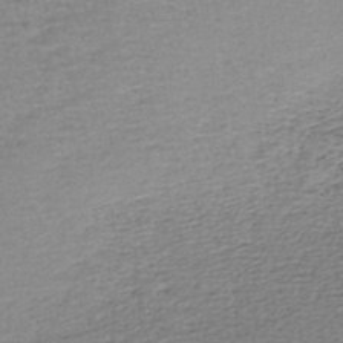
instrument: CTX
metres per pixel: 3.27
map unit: lHb
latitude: -44.8408
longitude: 58.5006
